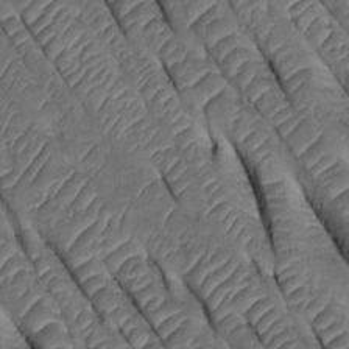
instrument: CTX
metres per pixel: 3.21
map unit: Htu
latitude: 0.2522
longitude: 147.8044
